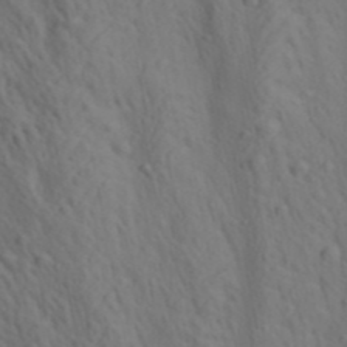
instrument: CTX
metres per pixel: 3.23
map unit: lAa
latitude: 22.2900
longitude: -138.2900
